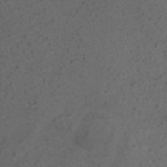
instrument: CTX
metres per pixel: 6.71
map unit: ANa
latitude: 35.6882
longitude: 14.0850
